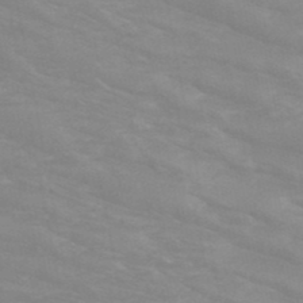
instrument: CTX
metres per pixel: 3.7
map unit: HNb
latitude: -49.2376
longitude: -49.8205
